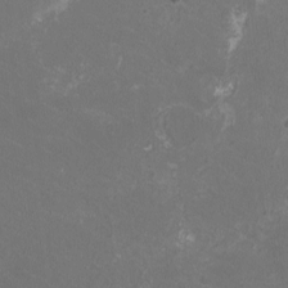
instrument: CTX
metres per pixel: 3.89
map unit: HNhu
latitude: 1.4804
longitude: -1.8205
